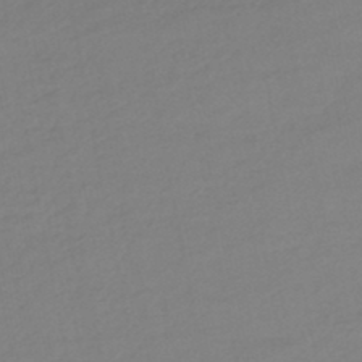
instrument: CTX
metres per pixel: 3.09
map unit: eHb
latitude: -46.5573
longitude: 89.0486
